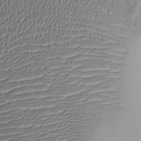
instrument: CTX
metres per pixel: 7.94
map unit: Ht
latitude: -1.9367
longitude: -14.4412
